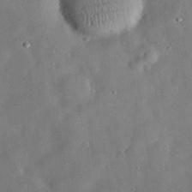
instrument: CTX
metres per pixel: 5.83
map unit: eHh
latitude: 29.7449
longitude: -72.6113
